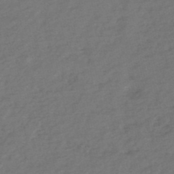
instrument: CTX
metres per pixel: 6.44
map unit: eHh
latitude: -51.4265
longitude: -24.5923
